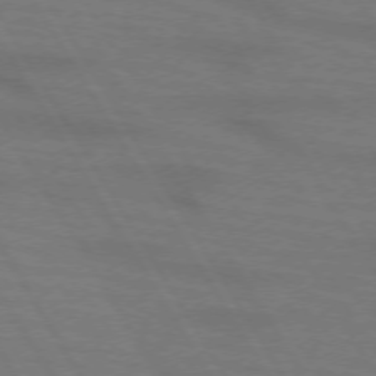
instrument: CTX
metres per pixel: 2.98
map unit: lApd
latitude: 72.5168
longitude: -57.6504
